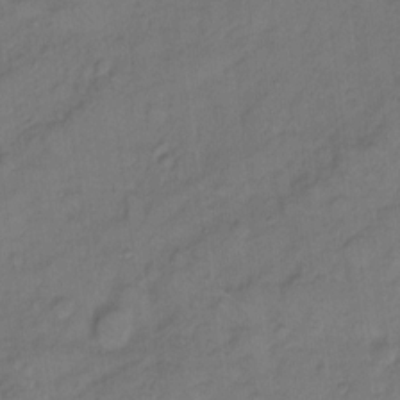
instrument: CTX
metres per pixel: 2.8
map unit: Hto
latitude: 7.3104
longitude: -61.1403
